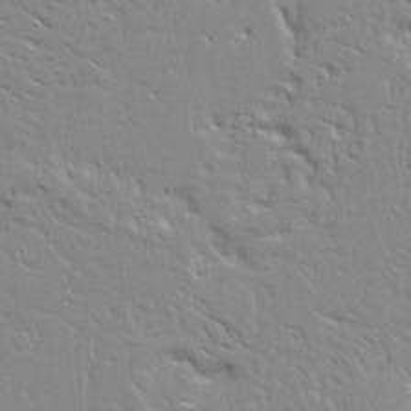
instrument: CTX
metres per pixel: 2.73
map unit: Ave
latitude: 13.4238
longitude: -139.0080
